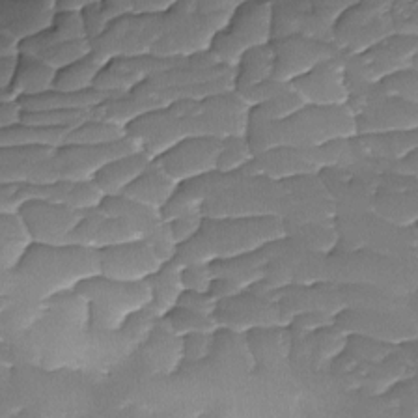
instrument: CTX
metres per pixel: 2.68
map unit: Ave
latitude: -9.1242
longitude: -122.7057
